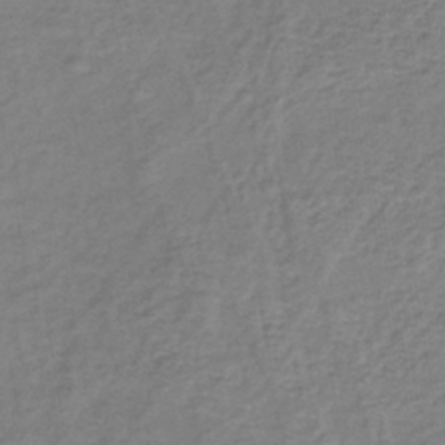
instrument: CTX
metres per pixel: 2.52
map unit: lHb
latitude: -40.4251
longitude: 61.5588
